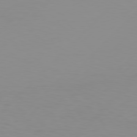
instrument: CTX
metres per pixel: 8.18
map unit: Hpe
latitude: 78.0633
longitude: -139.3859
